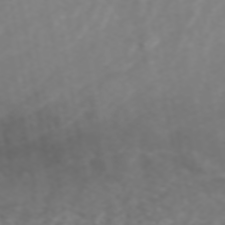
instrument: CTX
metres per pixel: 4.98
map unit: ANa
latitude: 45.9528
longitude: 22.0283
